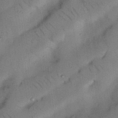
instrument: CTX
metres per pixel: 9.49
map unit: Nhu
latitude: 26.4979
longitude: -71.7827
